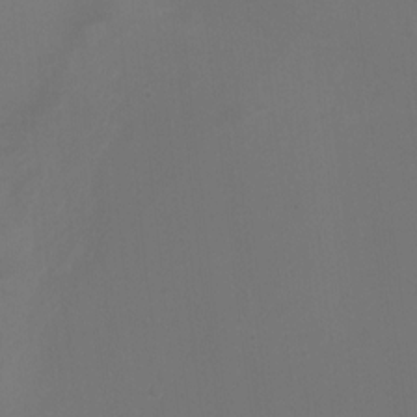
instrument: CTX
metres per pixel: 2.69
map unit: Ht
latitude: 1.8205
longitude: -28.5546
